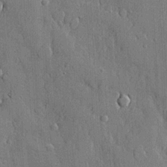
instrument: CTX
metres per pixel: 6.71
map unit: lHvf
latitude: 20.9136
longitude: 145.7856
